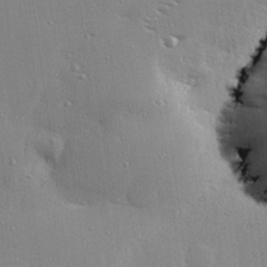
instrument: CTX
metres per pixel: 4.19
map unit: eHh
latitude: 25.2537
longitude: -89.2348
